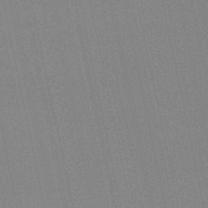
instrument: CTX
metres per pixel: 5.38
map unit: lHb
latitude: -48.2173
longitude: 69.2564
